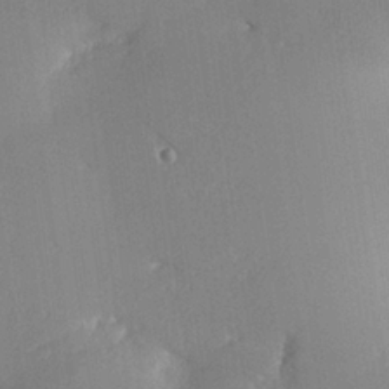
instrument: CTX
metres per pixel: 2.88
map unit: lHvf
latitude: 26.0444
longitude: 140.8408
